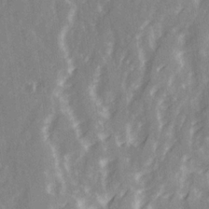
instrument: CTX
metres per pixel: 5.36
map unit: Ave
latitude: 21.3293
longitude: -132.4412
